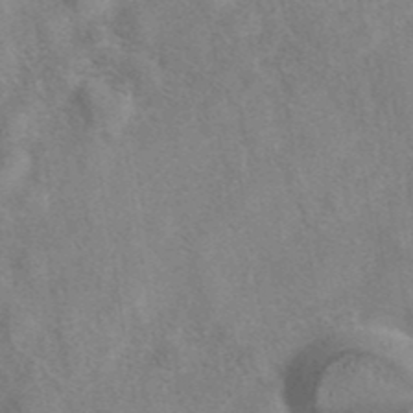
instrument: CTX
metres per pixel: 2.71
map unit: eAb
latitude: 40.0633
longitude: 106.4818
